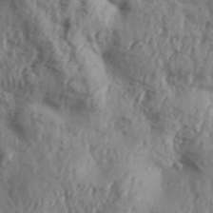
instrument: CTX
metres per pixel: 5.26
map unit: Aa
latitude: 31.0459
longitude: -136.1578
